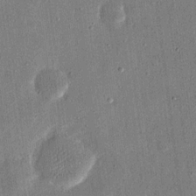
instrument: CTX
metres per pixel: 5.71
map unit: eHh
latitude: 17.0270
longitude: -70.6490
